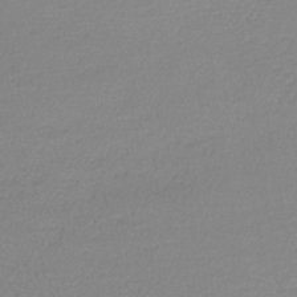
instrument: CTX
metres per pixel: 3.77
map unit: lHb
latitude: -41.8611
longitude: 58.5573
